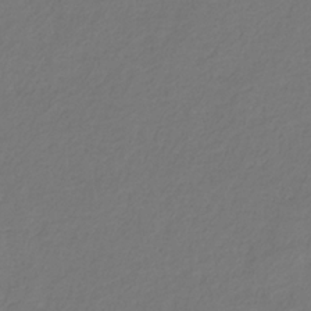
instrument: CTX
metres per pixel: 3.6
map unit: eHb
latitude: -30.0472
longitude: 67.8233
